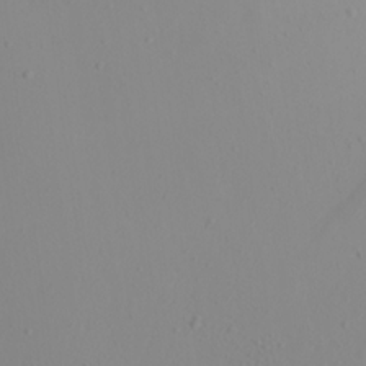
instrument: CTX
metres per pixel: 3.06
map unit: Aa
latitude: 20.8758
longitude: -145.9150
